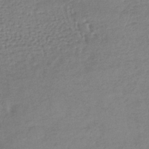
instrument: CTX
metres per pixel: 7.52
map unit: lHb
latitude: -40.8408
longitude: 69.3887
